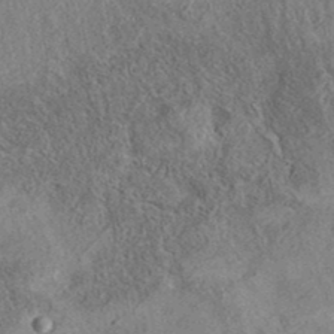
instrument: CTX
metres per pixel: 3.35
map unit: eAb
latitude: 36.5546
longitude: 112.8597
